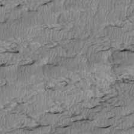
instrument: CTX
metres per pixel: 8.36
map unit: Htu
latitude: 3.2348
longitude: 150.0661
